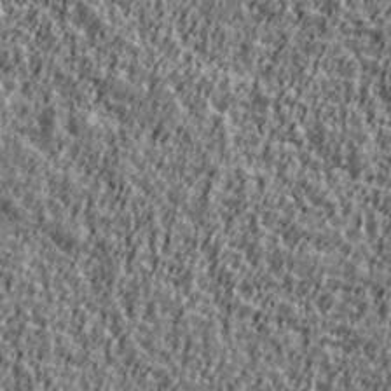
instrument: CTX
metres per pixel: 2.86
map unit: Ave
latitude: 41.9717
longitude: -112.3656
